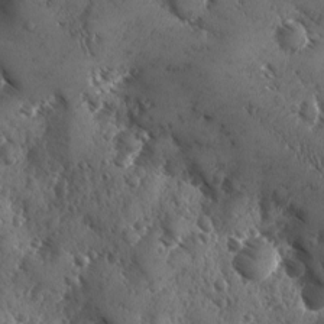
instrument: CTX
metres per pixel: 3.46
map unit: Ave
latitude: -10.3117
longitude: -118.8191
